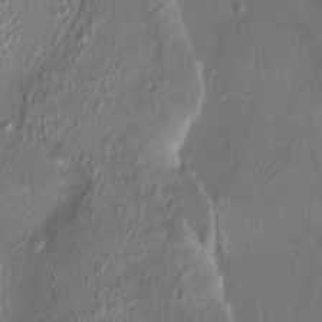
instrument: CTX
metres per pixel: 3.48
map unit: HNhu
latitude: 4.0822
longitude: 6.1417
